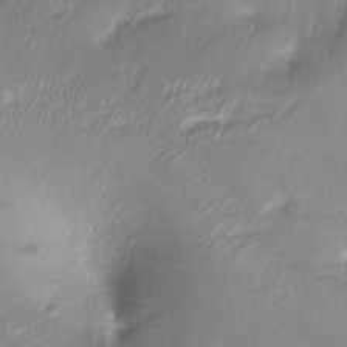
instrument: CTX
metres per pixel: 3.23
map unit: Ht
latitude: -16.2551
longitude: -41.9906
